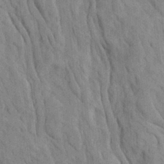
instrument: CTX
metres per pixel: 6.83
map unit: Ave
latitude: 23.4048
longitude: -134.1766
